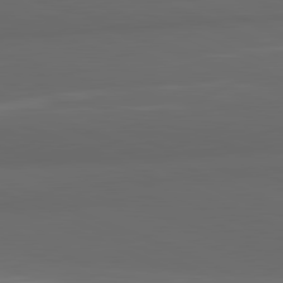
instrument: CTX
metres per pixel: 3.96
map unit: lApd
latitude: 82.1011
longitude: -170.7813
